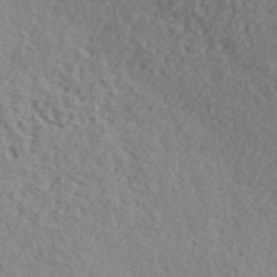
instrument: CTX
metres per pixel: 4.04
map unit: lHvf
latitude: 40.9513
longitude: -87.3859
